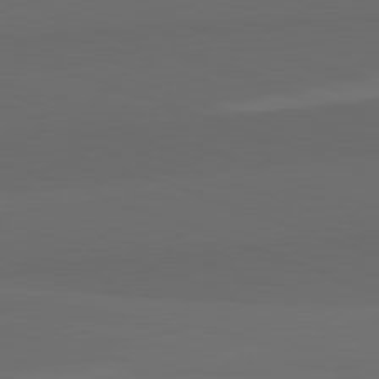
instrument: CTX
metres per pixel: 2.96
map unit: lApd
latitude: 82.1766
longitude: 134.3306
